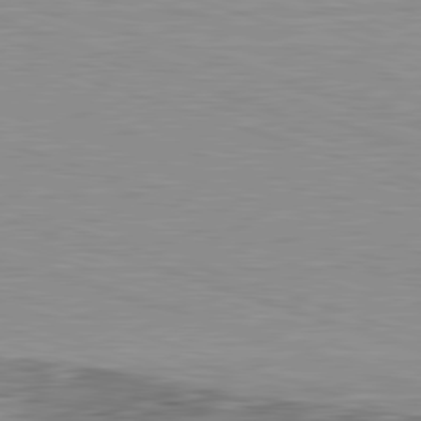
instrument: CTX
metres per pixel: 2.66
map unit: Hpe
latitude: -82.7463
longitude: 6.7085
